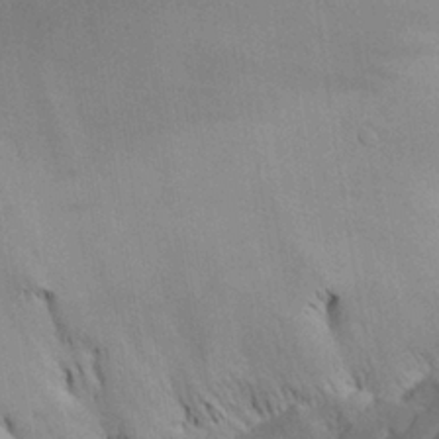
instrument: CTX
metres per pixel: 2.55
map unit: Aa
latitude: 26.1200
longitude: -128.9514
